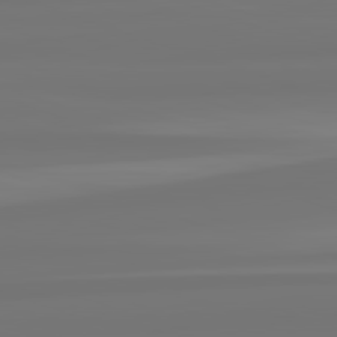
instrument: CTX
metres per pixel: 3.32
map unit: lApd
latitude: 82.5545
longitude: -179.0081
